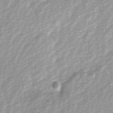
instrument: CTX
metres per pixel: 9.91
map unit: Ave
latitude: 1.2537
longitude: -112.3278
